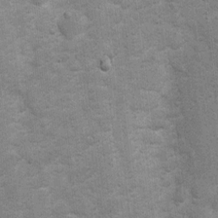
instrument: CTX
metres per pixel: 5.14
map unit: Ht
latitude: 4.3467
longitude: -22.5735
